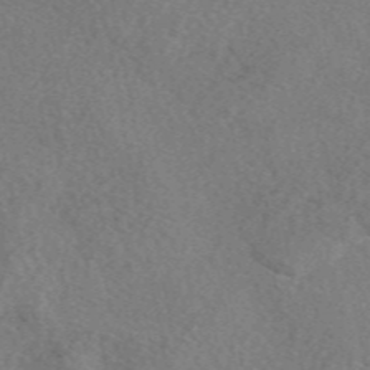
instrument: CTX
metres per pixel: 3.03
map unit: eAb
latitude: 48.9703
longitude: 108.8219
